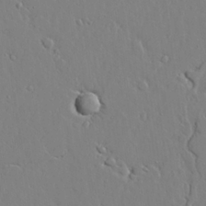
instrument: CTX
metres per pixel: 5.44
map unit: lAvf
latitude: 24.8946
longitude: -110.6113
